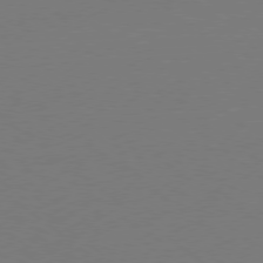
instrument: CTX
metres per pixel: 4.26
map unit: Ap
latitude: -79.0864
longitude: -98.8191
